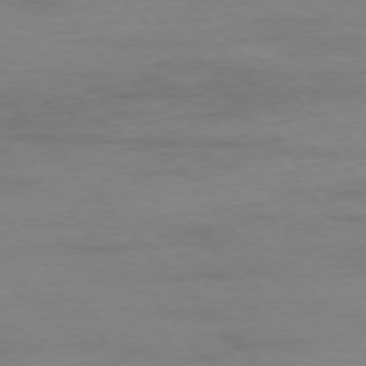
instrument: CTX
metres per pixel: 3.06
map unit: Ap
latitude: -76.6141
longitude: -80.9514
